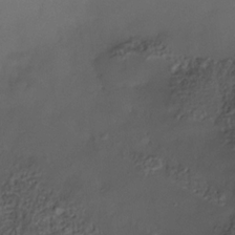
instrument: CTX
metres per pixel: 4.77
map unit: Nhe
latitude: -35.7100
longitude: -118.1011
